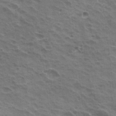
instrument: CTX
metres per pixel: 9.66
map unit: Hto
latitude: 21.9339
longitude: -31.8773
